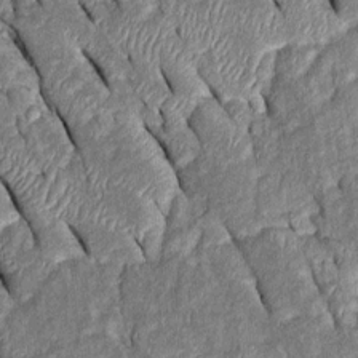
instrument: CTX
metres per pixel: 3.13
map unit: Htu
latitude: -0.7653
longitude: 149.9745
